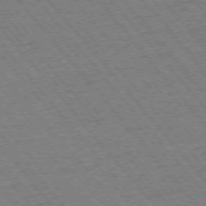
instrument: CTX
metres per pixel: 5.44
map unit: Ap
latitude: -75.5966
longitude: -86.8191
